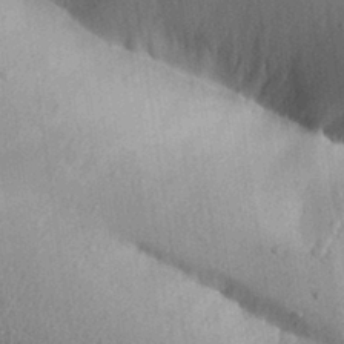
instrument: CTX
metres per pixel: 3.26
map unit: Aa
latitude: 30.7247
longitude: -146.8002
